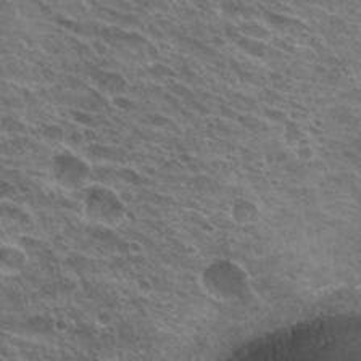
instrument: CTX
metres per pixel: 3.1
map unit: Hto
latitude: 31.9906
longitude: -44.7246
